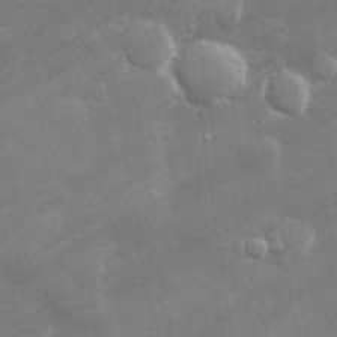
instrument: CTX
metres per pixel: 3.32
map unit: lHvf
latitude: 31.7072
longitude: -93.5749
